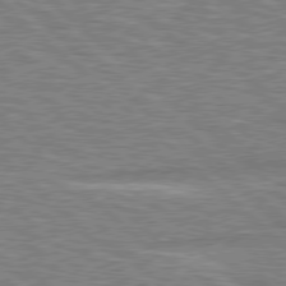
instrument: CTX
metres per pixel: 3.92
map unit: Hpe
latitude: 78.1389
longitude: -157.0647
